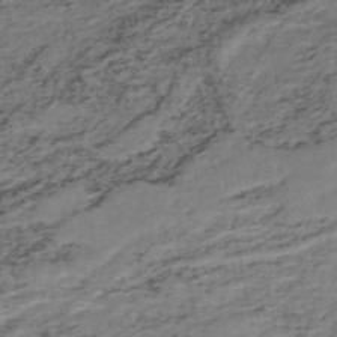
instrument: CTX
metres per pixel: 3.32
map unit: HNb
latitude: -51.7855
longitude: -53.4427
